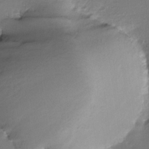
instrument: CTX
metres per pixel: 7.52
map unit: Nhe
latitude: -27.4832
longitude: -109.8961
